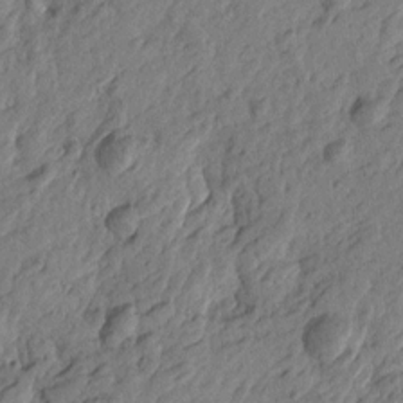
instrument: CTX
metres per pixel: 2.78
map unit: Htu
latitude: -3.2186
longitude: 179.7099
